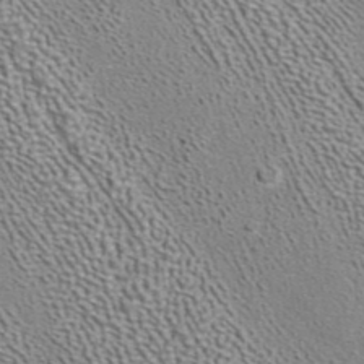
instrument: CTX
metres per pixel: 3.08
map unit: ANa
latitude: 41.0836
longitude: 18.0283
